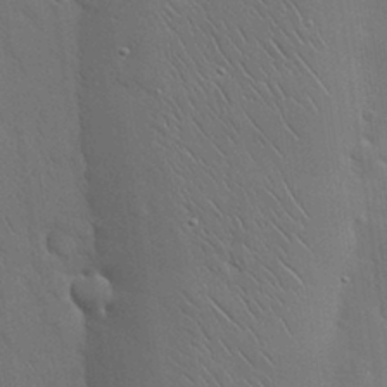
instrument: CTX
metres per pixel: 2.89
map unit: Nhu
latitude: 28.8002
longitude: -68.3656
